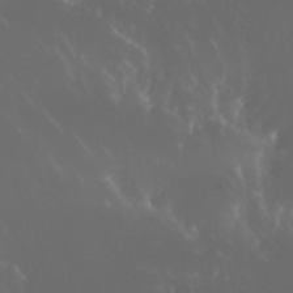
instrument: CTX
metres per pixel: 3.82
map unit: Nhu
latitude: 30.6302
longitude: -57.8016
